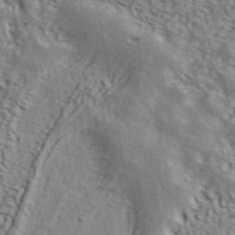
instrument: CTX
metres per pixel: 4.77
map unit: ANa
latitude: 41.0458
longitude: 51.4076
